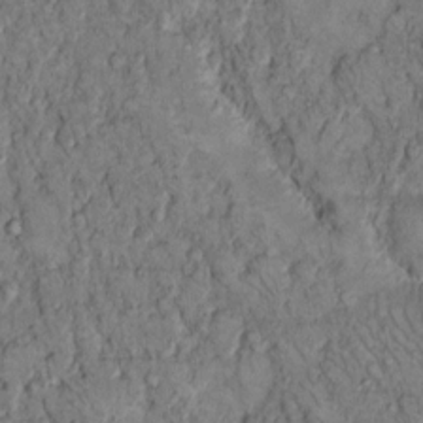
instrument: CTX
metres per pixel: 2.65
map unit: Hto
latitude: 10.8002
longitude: -59.9717
